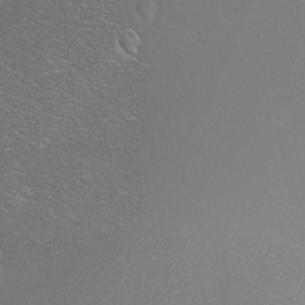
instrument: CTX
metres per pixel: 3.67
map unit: eHh
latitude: -8.6896
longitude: -70.2900
